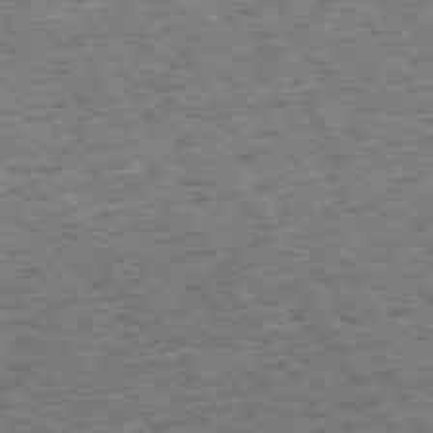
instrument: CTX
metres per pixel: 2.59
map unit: Hpe
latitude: 73.9151
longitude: -139.6127
